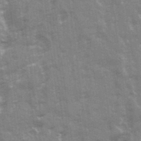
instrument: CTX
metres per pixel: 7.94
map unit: Ave
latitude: 21.3671
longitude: -133.7072
